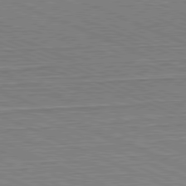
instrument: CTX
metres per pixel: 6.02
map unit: Hpe
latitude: -81.7667
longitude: 11.8234
